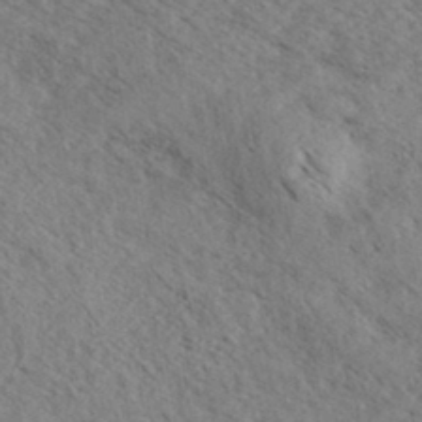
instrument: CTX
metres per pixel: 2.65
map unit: eHh
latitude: 35.0269
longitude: -140.3845
